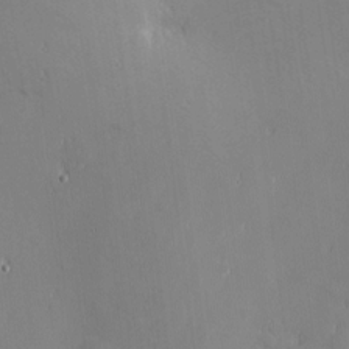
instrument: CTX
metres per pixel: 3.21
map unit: eHh
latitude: -2.5762
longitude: -81.5560
